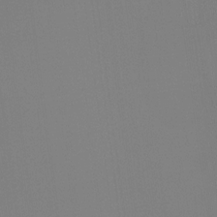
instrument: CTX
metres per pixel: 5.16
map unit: Ht
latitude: -4.8408
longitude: -62.4790
